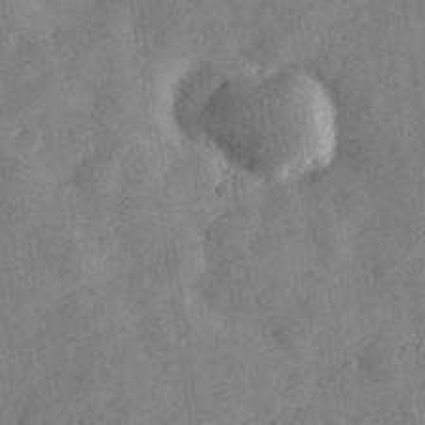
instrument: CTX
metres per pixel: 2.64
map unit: eHh
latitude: 30.2523
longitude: -75.7072
